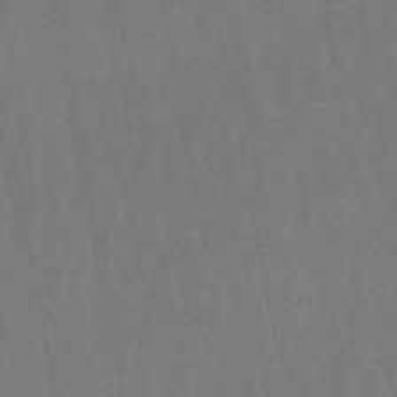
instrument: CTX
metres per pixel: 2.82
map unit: lHb
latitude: -47.2943
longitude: 78.7085
